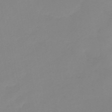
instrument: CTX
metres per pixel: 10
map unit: eHb
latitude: -45.8989
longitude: 85.8989
